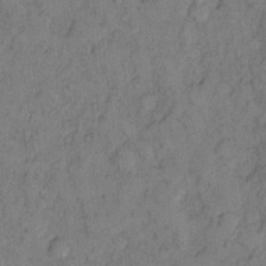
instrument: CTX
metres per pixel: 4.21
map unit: Hto
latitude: 8.4601
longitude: -58.5357
